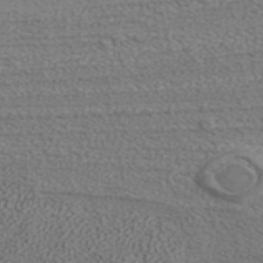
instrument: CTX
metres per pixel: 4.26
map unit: ANa
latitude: 37.2537
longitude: 20.0850
